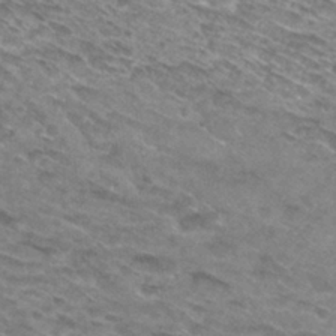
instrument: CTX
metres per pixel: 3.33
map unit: Hto
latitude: 30.0822
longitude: -46.1200
